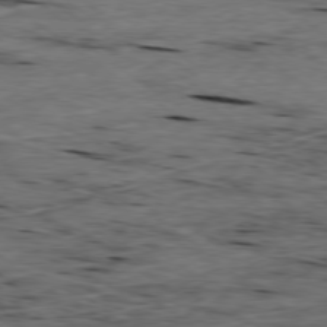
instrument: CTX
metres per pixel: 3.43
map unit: Ap
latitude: -79.1620
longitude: -91.0836
